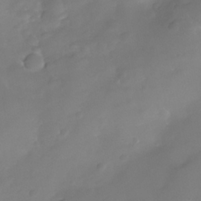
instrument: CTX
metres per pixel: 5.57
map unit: Nhe
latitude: -36.5951
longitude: -130.8380
